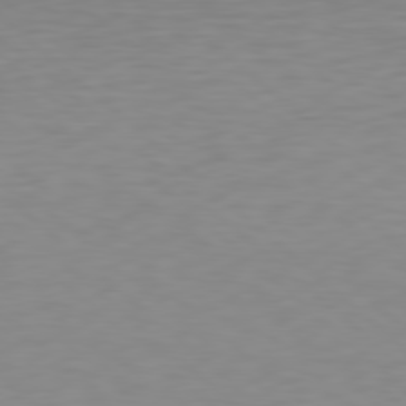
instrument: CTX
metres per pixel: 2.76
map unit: Hpe
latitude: 78.4979
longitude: -168.6113
